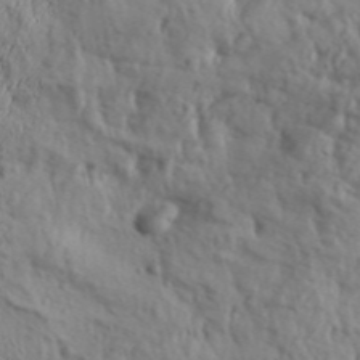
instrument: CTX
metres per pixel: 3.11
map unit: Aa
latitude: 30.7436
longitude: -136.3279
